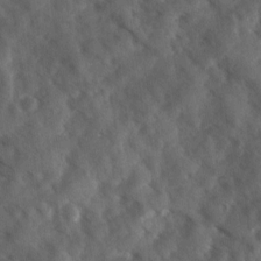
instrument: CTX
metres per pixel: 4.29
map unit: Ave
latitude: 17.7072
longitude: -131.1970
